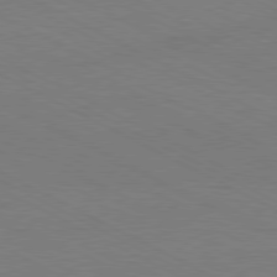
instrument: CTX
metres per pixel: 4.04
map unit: Hpe
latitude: -81.0676
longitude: 12.9164
